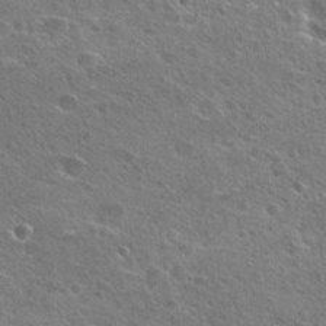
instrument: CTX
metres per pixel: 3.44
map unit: Hto
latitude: 25.4426
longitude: -45.5749
